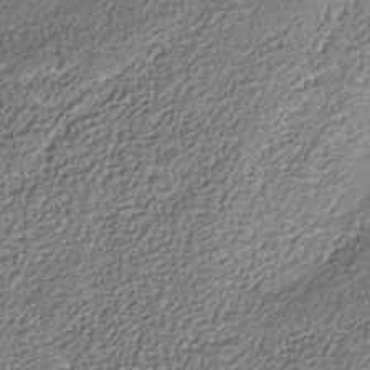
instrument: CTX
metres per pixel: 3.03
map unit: Nhe
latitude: -38.2740
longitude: -87.9906
